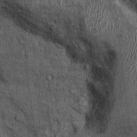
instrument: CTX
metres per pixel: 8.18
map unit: Ht
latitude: -0.0283
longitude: -12.8569
